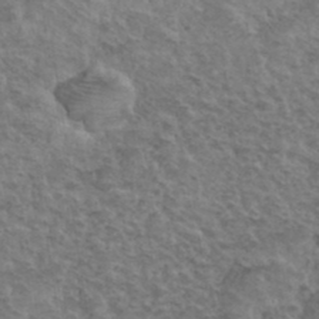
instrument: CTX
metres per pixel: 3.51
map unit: Hto
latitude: 35.2159
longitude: -51.4615
